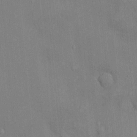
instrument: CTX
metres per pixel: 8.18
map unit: Ht
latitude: -4.2550
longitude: -14.4034
